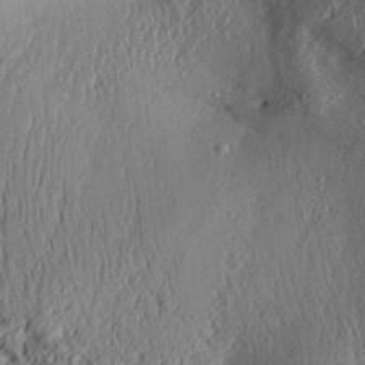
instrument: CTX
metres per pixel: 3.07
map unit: Aa
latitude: 30.5546
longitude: -134.2144
